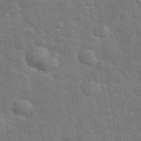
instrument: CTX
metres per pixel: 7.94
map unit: eHh
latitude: 37.6127
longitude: -66.0255
